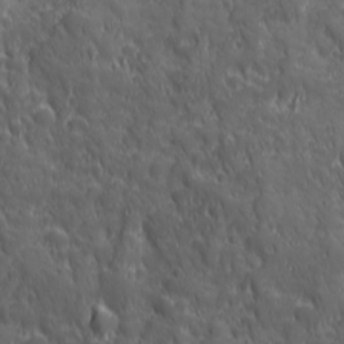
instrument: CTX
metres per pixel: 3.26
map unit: Ave
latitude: 19.3103
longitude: -132.8758
